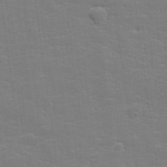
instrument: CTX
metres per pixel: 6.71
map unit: lHvf
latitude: 25.0647
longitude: 142.1416
